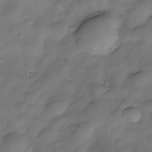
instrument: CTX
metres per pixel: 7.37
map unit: Nve
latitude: -27.3698
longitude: -149.2726
